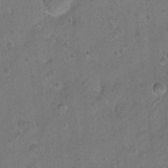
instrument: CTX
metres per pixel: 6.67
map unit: Ht
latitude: -6.7463
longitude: -36.9703
